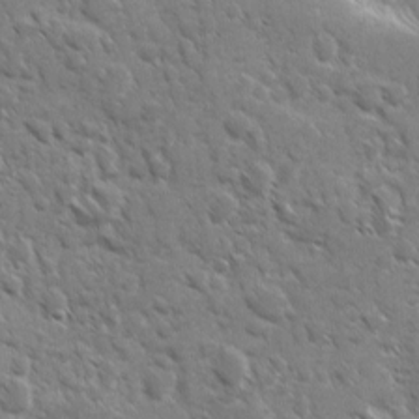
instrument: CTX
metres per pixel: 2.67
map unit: Ave
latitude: 10.4601
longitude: -103.4615
